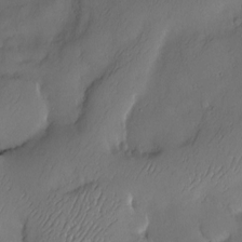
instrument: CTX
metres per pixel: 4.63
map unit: Nve
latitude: -9.9556
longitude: 173.3509
